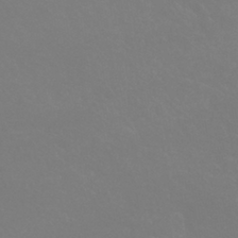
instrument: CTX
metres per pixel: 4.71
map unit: HNhu
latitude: -42.0849
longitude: 93.6722
